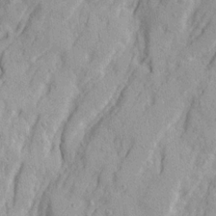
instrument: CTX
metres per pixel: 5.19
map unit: Ave
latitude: 21.7639
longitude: -130.8191
